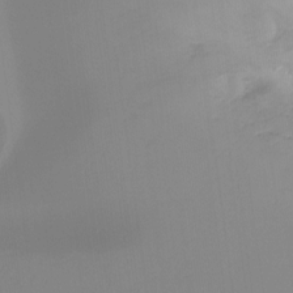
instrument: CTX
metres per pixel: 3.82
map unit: Ht
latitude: -15.4266
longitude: -52.1956
